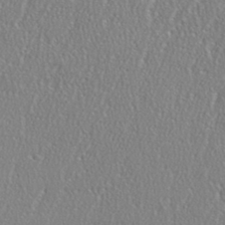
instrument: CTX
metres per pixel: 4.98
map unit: eHh
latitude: 35.0269
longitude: -132.2712
